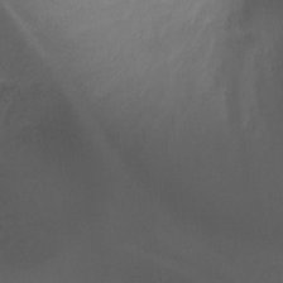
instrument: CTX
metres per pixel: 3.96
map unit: Ht
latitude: 1.7449
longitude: -24.5545
